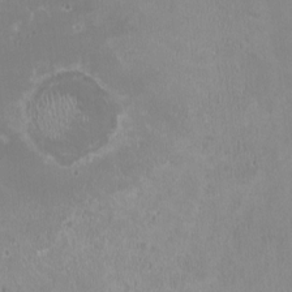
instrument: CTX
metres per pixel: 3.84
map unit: HNhu
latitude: -1.2376
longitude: -3.9717
